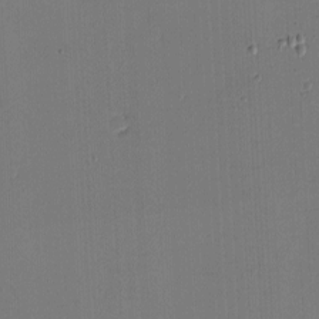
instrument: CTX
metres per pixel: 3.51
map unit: eHh
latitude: -3.9178
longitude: -79.6883
